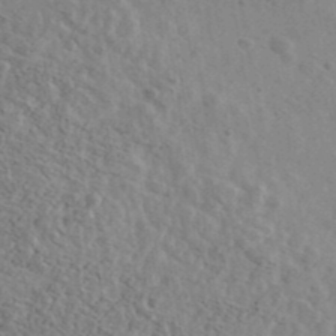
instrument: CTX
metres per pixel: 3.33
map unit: Ave
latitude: 40.4789
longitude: -111.0837
